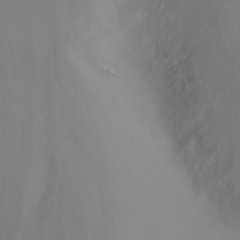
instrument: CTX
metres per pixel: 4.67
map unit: Nhu
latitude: -7.8800
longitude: -73.3482
